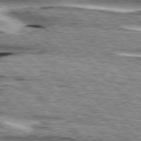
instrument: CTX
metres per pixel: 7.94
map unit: lApd
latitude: 76.5168
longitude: -79.1026
